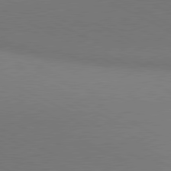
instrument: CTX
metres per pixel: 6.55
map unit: lApd
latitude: 80.8758
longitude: 139.4833
